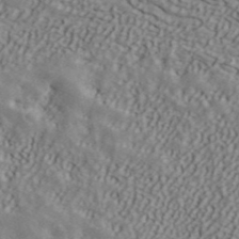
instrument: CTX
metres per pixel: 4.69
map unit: ANa
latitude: 43.1592
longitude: 47.8233
